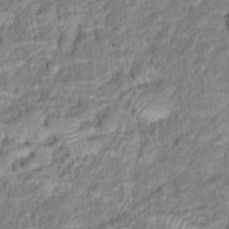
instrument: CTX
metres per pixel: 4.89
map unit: Hto
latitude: 16.5735
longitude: -40.2144
